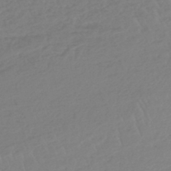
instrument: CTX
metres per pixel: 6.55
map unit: lHb
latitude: -45.2754
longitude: 70.4440
